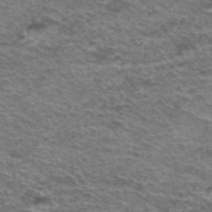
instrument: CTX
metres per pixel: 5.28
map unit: Hto
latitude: 37.8584
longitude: -41.8772
